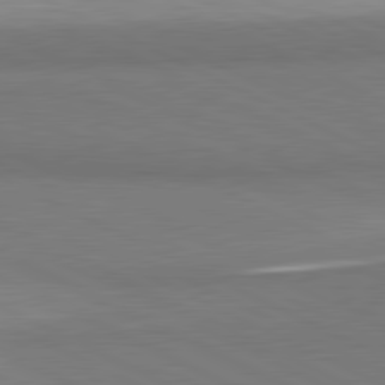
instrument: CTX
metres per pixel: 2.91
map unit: lApd
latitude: 81.2159
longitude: 157.1809
